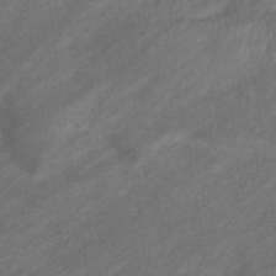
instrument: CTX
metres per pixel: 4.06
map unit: eHb
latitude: -33.0298
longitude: 71.8422
